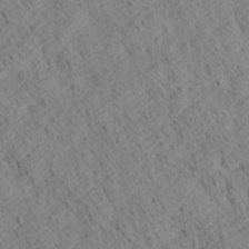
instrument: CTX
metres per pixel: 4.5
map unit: Ave
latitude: 20.9892
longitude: -140.3656
